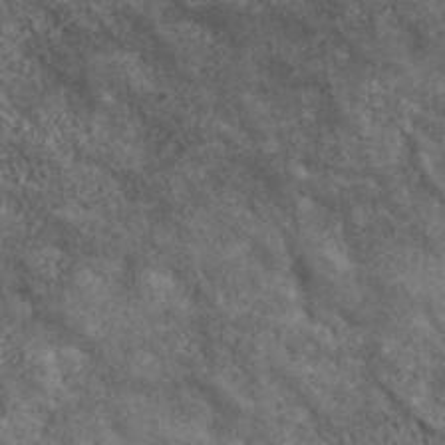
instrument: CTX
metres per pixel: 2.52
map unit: ANa
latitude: 43.2915
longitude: -87.7072
